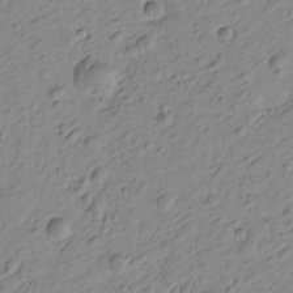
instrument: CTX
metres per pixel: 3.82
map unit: Htu
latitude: -1.0109
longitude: -175.3293
